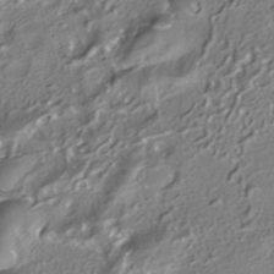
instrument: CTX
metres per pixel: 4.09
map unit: ANa
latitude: -38.3118
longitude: 97.6911
